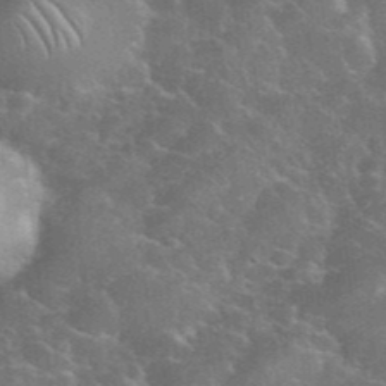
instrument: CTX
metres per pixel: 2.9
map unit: eHh
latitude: 36.5546
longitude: -66.9324
